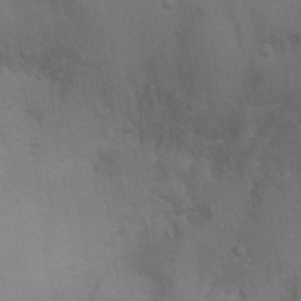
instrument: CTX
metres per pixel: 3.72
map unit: Ht
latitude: 4.8569
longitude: -28.9325
